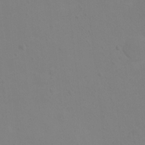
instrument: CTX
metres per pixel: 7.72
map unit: Ht
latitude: 3.1781
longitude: -28.6679
